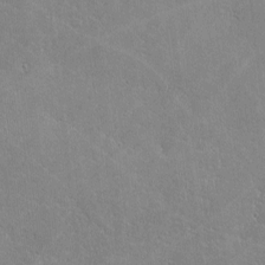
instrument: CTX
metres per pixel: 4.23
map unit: lHvf
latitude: -8.6140
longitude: -100.8191
